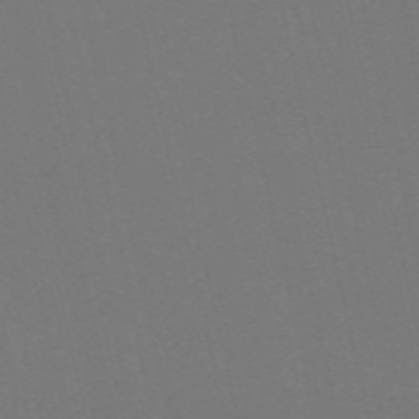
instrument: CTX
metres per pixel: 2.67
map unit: Nve
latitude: -58.6896
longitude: 60.8219
